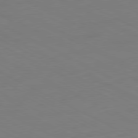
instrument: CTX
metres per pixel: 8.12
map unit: Ap
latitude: -80.9353
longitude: -94.9514
